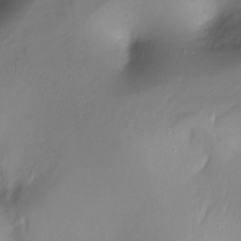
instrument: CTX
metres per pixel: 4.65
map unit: Ht
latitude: -16.7464
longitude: -43.6694
